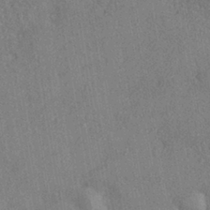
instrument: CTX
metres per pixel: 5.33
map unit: eHh
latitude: -40.9730
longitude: 120.6518
